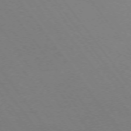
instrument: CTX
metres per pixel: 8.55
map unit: Ap
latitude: -75.0109
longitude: -75.1025
